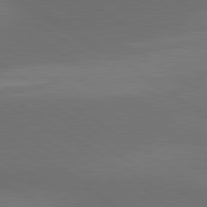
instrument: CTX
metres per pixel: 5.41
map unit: lApd
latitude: 80.8947
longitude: 161.1242
